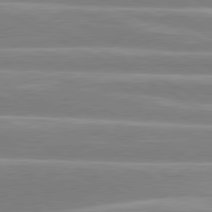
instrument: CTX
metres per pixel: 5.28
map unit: lApd
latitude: 80.6113
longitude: -130.2901
